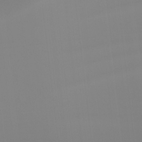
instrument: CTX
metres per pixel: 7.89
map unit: Hto
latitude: -7.9556
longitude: -52.1956
